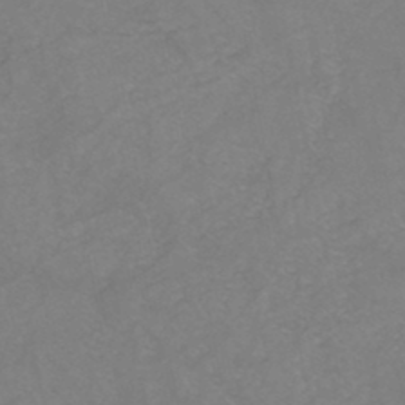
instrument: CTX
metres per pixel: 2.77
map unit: eHh
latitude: -44.9731
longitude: -30.3279
